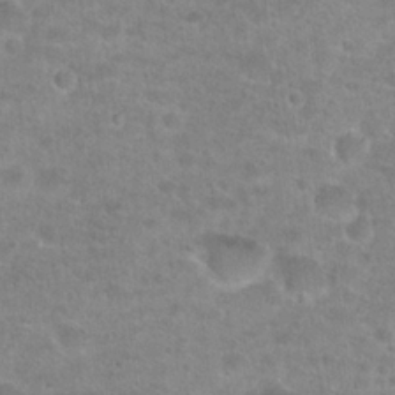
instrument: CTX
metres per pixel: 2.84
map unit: Hto
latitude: 24.9891
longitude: -48.1767
